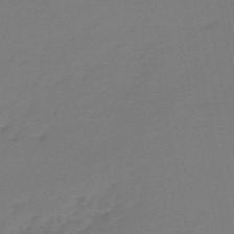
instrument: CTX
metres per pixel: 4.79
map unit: lHb
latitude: -47.5777
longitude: 64.9542
